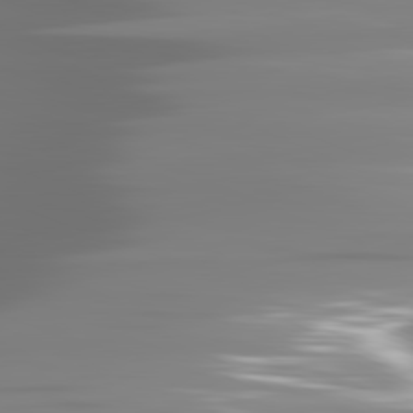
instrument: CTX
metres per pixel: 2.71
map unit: lApd
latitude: 81.5182
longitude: -138.6868
